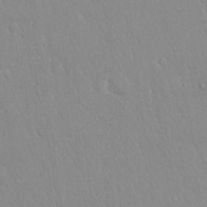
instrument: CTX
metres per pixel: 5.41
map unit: Hto
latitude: 17.3671
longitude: -58.1011
